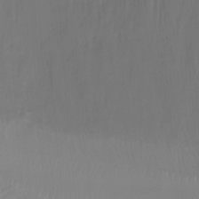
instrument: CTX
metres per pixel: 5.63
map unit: Nhu
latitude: -13.4077
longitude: -61.7827
